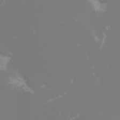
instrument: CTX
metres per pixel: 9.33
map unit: Nhu
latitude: -8.7841
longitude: -95.1214
